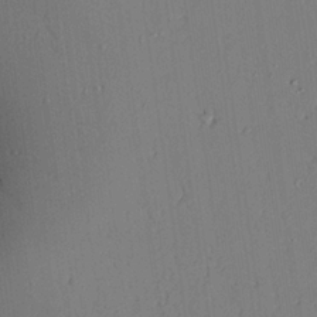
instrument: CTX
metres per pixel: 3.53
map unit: lAvf
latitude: 25.2725
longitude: -112.3089
